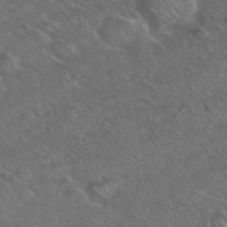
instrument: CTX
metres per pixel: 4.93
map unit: Nhu
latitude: 26.6302
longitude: -55.7261
